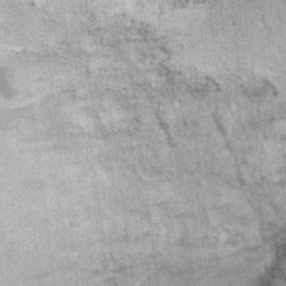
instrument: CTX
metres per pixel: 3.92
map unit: Ht
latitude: 9.5938
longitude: -37.2537
